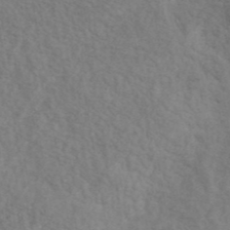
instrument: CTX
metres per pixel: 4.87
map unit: ANa
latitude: 42.6491
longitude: 52.6140
